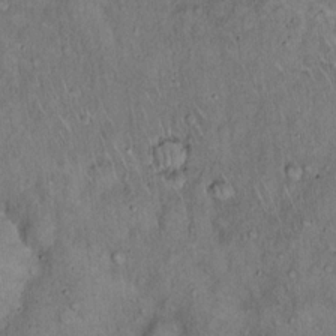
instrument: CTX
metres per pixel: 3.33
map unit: Hto
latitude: 15.8395
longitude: -59.2159
